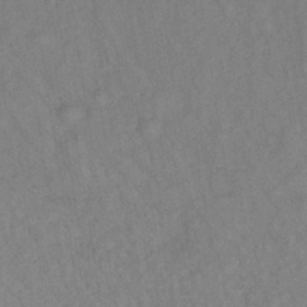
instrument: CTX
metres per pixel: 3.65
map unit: lHb
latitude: -36.8786
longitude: 71.0864
